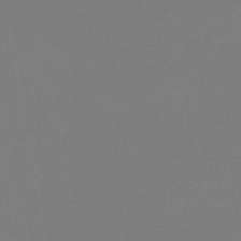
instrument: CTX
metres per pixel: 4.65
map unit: lHb
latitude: -46.4062
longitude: 66.2550
